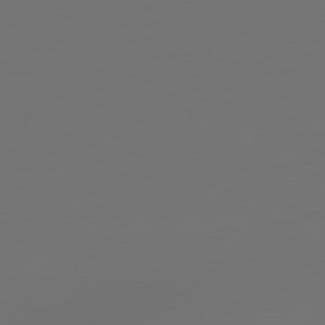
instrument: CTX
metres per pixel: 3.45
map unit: Hpe
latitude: 78.4412
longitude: 177.3132
